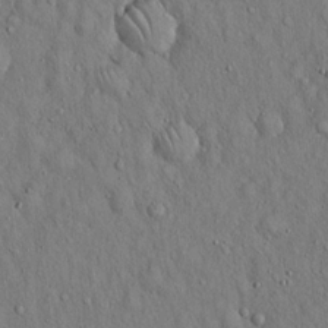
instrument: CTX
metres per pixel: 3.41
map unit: Hto
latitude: 15.3482
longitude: -58.4601
